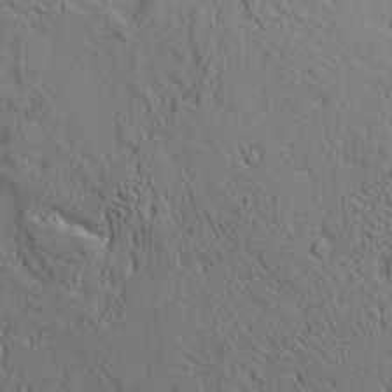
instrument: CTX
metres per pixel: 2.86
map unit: Aa
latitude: 9.7450
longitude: -130.1767
